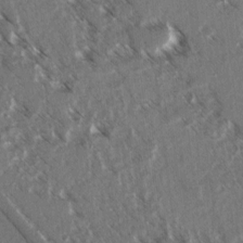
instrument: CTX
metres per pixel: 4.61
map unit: lAvf
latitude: 3.9528
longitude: -105.3482
